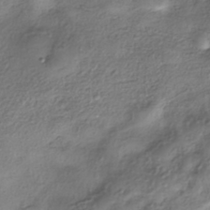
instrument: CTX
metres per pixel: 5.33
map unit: eHh
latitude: -41.8044
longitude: 122.8030
